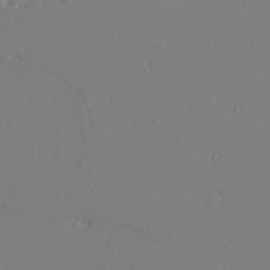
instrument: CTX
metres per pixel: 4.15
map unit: lAvf
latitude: 27.3860
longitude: -107.8583
